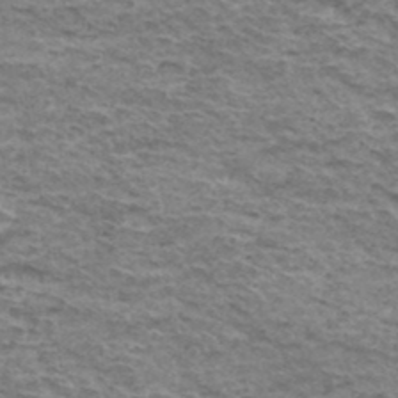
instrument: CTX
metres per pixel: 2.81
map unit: Hto
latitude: 36.4790
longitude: -42.8947
